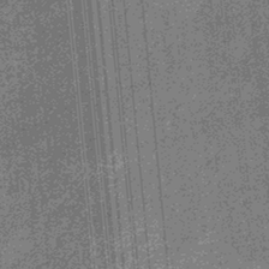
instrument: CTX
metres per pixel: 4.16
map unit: eHb
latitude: -32.4440
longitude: 73.8233
